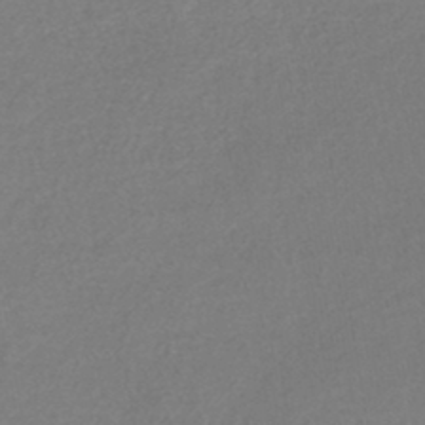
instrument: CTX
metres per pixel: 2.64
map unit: lHb
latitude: -45.1053
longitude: 58.7841
